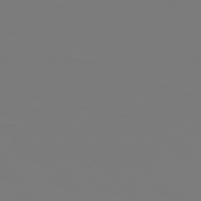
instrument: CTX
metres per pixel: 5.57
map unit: Hpe
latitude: 76.8191
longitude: -161.0647
